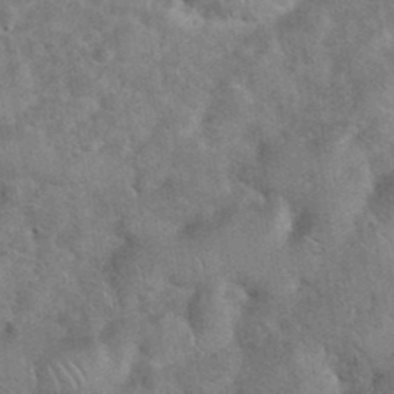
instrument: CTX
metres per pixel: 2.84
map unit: eHh
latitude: 37.5182
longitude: -64.5735
